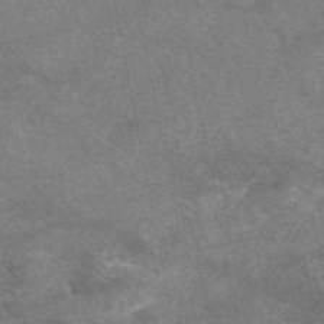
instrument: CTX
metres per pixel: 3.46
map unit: eAb
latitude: 47.4805
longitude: 125.0108
